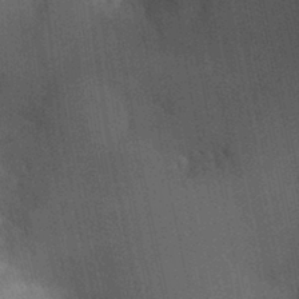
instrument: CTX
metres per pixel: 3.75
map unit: Ht
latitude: -1.2943
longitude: -15.6127
